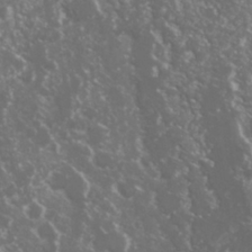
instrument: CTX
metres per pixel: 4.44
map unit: Nhu
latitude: 27.7639
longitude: -60.4790
